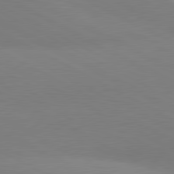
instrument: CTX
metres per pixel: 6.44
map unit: lApd
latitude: 80.5924
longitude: 127.1431
